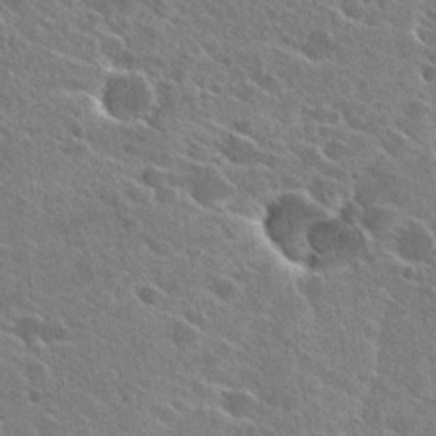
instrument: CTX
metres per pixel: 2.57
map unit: Hto
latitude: 26.7435
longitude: -43.2537
